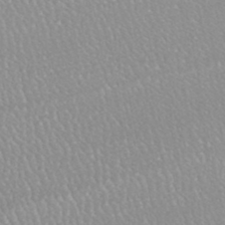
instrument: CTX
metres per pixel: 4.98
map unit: HNhu
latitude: -47.4076
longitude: 98.1228
